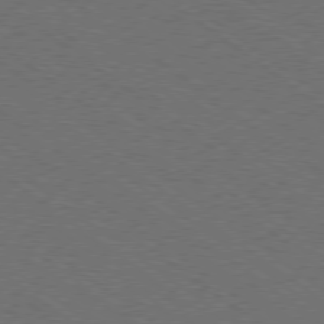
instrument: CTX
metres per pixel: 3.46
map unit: Ap
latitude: -79.5588
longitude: -64.5168
